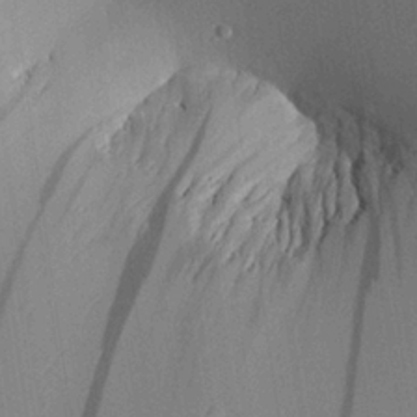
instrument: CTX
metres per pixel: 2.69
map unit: Aa
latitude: 25.4993
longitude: -135.4426
